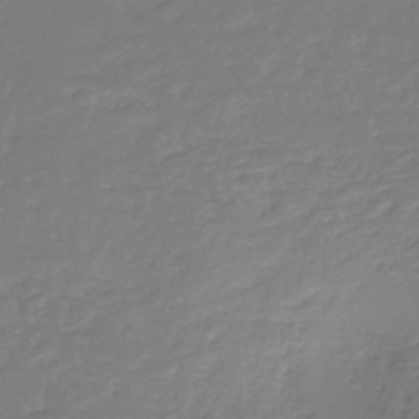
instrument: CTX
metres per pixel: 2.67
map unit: HNb
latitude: -35.7289
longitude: 50.9353
